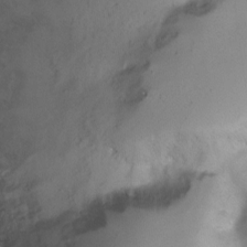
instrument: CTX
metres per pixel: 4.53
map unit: Ht
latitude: -9.6533
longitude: -29.1214
